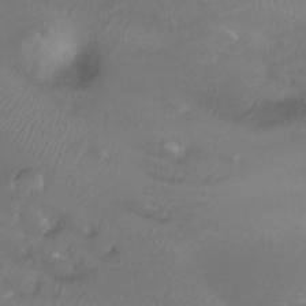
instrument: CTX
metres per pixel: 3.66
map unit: Ht
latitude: -7.4265
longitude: -27.4804
